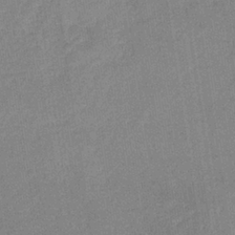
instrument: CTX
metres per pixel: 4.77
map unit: eHb
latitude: -35.5399
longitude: 73.4832
